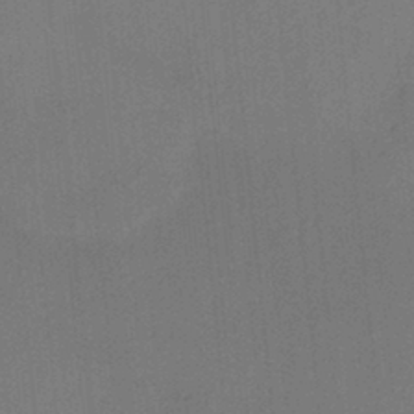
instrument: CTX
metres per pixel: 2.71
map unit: HNhu
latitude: 13.1781
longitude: 10.4629
